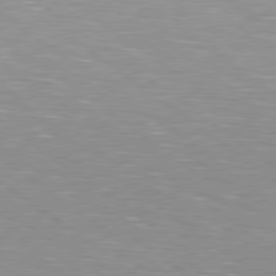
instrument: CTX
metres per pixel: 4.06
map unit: Hpe
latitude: 79.1970
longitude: -153.4427
